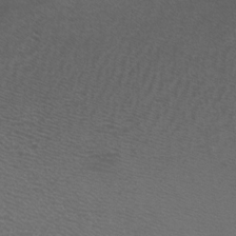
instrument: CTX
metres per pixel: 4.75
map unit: Nhu
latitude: -7.0297
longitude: -91.5938
